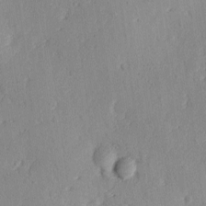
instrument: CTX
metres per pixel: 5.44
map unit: Ave
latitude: -10.4062
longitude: -121.7639
